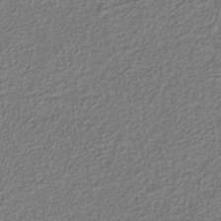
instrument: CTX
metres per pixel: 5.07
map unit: eAb
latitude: -38.3495
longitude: 52.4440
